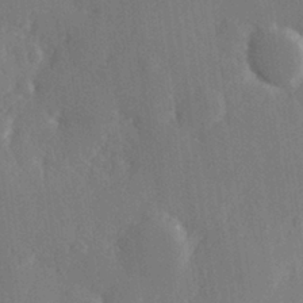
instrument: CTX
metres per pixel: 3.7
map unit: Hve
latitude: 27.2159
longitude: 150.4818
